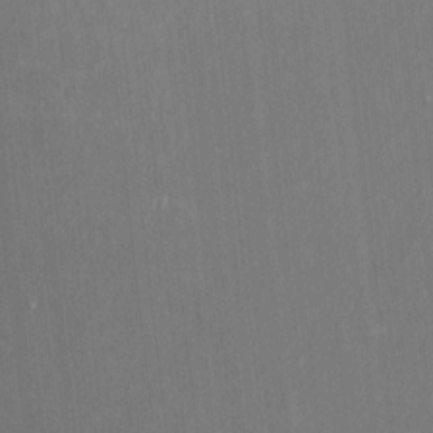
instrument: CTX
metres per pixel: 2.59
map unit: HNhu
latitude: -0.7275
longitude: -7.8394
